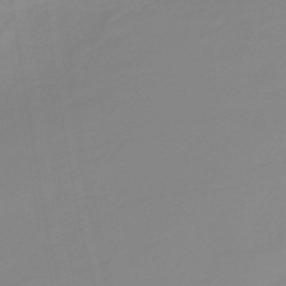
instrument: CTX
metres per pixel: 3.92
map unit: HNb
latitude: -36.8030
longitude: 55.4077
